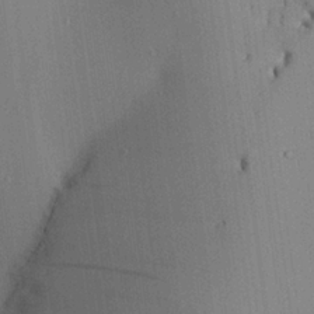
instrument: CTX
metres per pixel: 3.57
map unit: Aa
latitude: 25.1403
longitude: -137.5560
